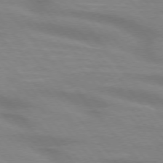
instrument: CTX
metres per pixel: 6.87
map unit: lApd
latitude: 74.7813
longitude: -60.0633
